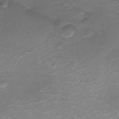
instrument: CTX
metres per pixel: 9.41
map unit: Aa
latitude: -8.2172
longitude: -71.9717
